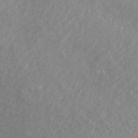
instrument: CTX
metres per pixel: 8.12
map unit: ANa
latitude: 40.4223
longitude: 28.5007
